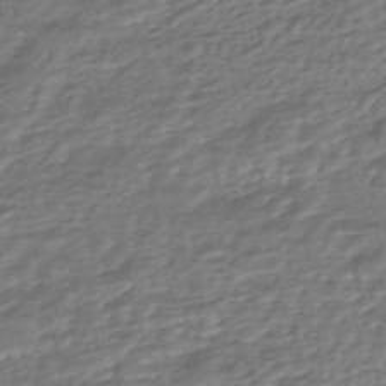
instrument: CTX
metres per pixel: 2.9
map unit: HNhu
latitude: -45.8611
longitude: 105.1809
